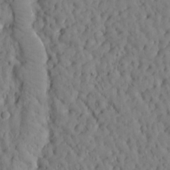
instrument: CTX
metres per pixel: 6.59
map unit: Htu
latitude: -3.1431
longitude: 173.9745
